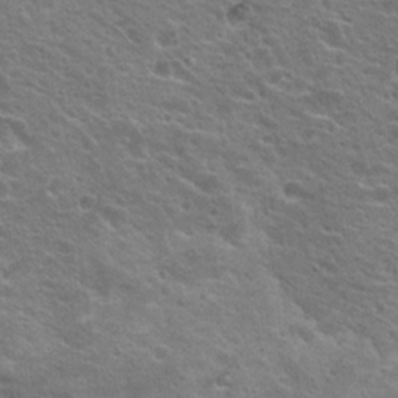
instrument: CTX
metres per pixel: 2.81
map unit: Hto
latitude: 19.8961
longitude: -33.7450
